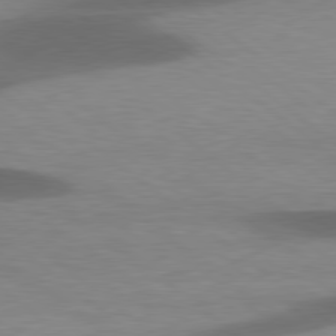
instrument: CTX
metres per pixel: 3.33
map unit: lApd
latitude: 78.8569
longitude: -48.2711
